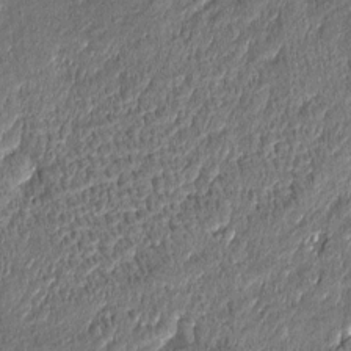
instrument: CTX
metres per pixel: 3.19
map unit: Htu
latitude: -7.2376
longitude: 176.9164
